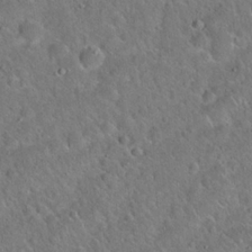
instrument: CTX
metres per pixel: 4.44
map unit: Hto
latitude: 20.3468
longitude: -50.2900
